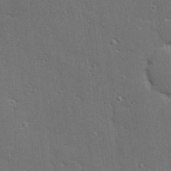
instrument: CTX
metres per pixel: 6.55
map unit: Hve
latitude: 27.1025
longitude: -90.7813
